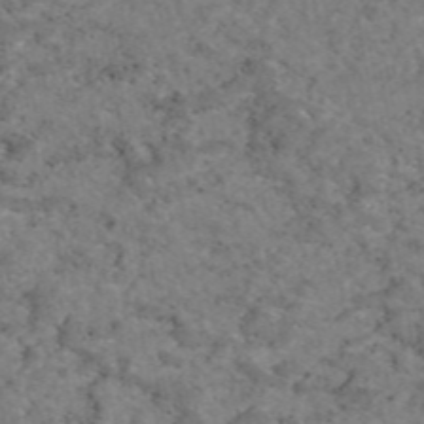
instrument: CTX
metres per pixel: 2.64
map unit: eAb
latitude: 47.4994
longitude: 113.3132
